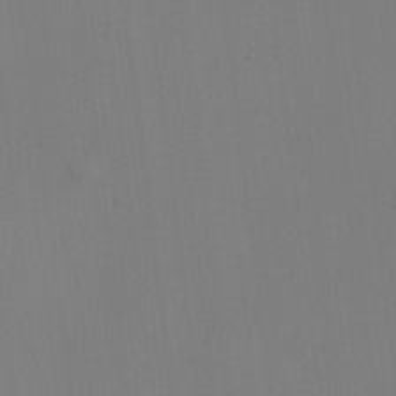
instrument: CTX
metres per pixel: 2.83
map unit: HNhu
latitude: 10.6491
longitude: 22.8975
